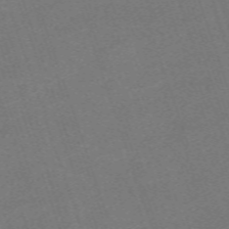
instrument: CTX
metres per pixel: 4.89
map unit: eHh
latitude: -63.7855
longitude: 50.3684
